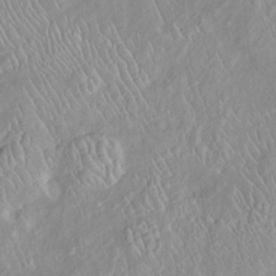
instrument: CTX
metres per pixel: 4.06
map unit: Htu
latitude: -6.7274
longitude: 152.4629
